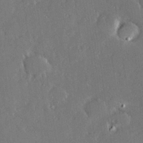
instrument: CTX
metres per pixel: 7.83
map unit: Hve
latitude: 27.7261
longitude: -93.7260
